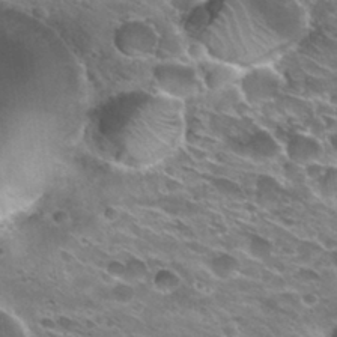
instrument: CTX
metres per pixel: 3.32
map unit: Hto
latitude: 29.6316
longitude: -42.6302
